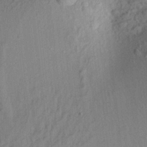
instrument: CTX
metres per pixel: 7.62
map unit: Aa
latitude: 22.1200
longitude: -147.7261
